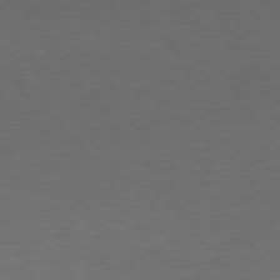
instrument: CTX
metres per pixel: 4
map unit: Hpe
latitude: 74.6679
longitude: -131.1593
